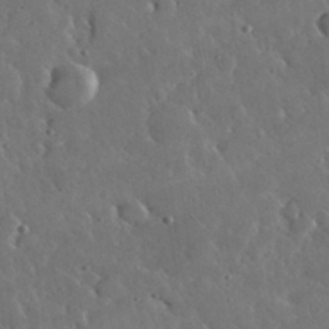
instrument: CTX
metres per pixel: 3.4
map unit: lHvf
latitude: 33.0270
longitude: -87.2726
